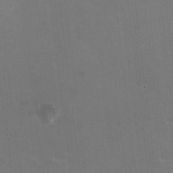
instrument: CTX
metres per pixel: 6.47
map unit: HNhu
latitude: -0.4818
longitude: -2.6301
